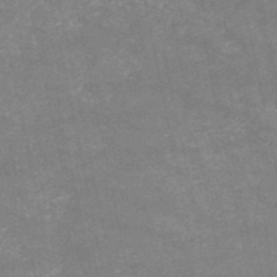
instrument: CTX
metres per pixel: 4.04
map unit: HNb
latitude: -53.0486
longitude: -40.0822
